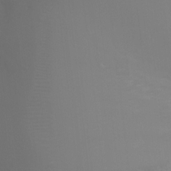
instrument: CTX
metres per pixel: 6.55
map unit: Ht
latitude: -5.9367
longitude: -28.8191
